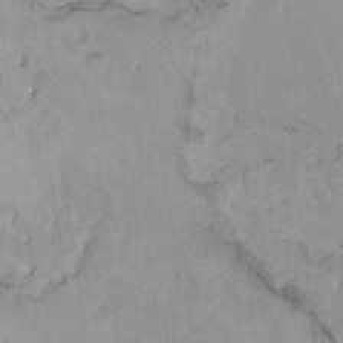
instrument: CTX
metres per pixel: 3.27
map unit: HNhu
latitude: 3.7260
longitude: 3.8422
